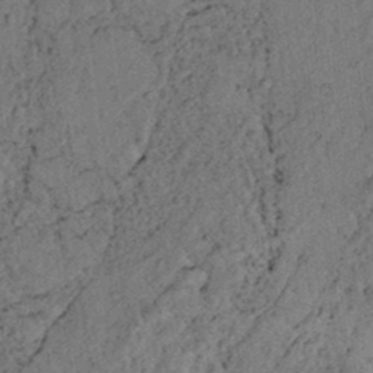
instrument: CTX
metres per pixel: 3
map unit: lAvf
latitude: 4.5168
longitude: 158.9163
